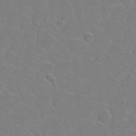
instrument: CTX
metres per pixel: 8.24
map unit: Hto
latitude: 2.6490
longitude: -33.3104
